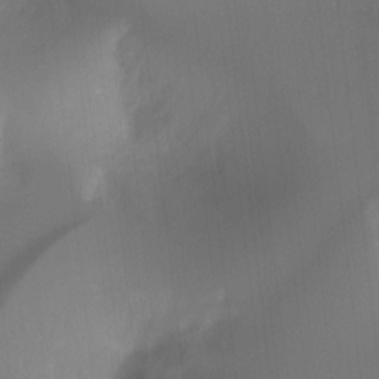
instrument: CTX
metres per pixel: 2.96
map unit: Ht
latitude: -11.9178
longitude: -46.5168
